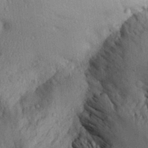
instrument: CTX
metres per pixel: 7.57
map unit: Aa
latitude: 28.8002
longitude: -134.8191
